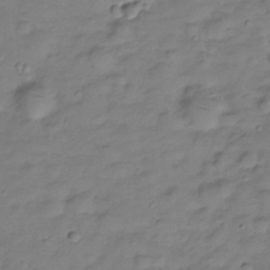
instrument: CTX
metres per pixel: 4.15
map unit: Hve
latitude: -28.6141
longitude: 94.3684
